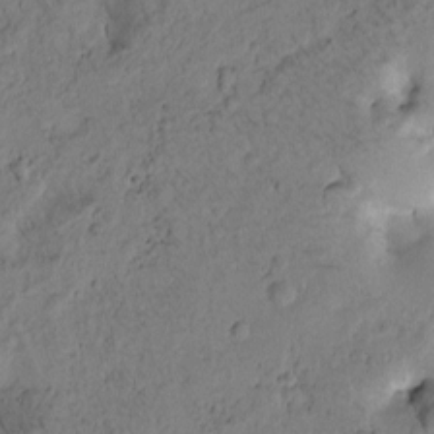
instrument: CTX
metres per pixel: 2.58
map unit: Htu
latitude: -3.0486
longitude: 171.1242
